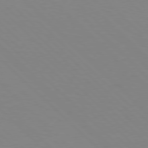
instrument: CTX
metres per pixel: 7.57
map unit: Hpe
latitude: 77.3292
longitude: -161.1025
